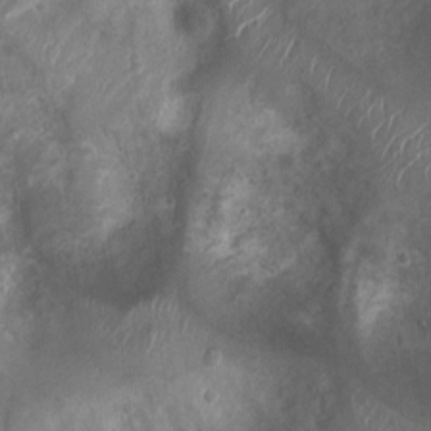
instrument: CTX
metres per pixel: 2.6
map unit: Ht
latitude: 3.7071
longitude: -19.5749
